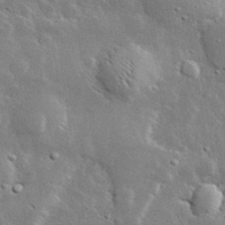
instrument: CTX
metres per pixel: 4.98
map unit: lHvf
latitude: 32.8002
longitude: -90.7624
